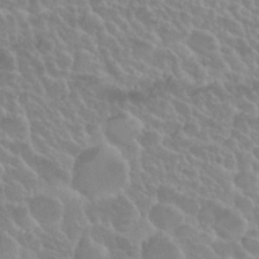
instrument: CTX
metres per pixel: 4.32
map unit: Nhu
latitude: 29.7827
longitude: -54.8002
